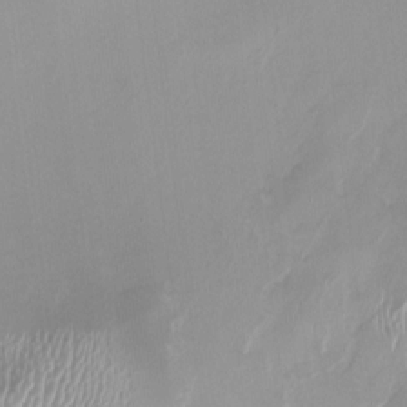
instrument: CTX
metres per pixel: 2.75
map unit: HNhu
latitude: -0.1228
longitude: -4.7435
